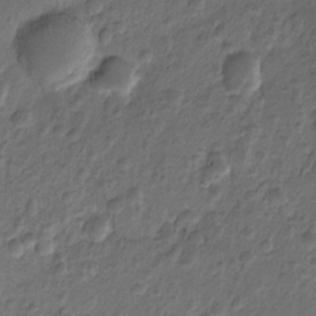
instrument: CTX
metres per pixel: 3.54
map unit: Htu
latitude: -5.2376
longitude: 156.4629
